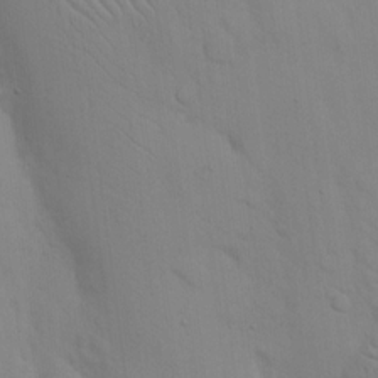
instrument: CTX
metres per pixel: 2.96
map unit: eHh
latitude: 16.8191
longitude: -62.8191
